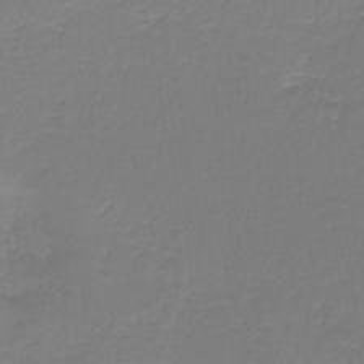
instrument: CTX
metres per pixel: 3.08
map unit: lHb
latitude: -42.2739
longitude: 63.1998
